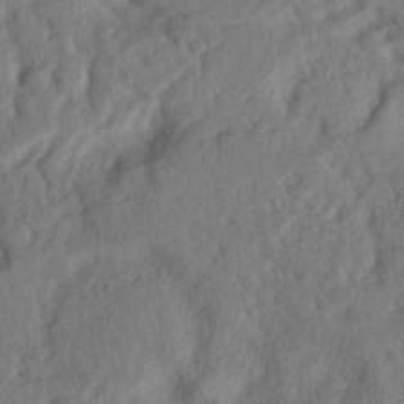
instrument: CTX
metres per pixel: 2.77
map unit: Nhu
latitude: 20.4412
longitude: -77.0080
